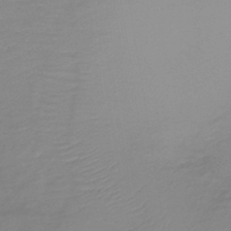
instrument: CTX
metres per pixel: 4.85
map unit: lHb
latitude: -40.5951
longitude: 72.4629
